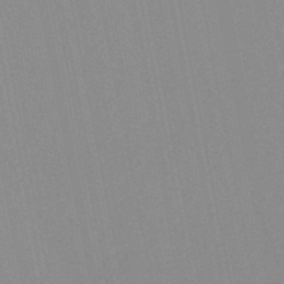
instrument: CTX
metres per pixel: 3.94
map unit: lHb
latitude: -48.9542
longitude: 72.0094
